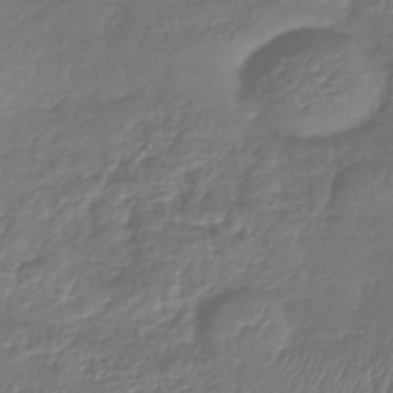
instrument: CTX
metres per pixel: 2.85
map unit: lHb
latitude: -42.4628
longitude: 75.9556
